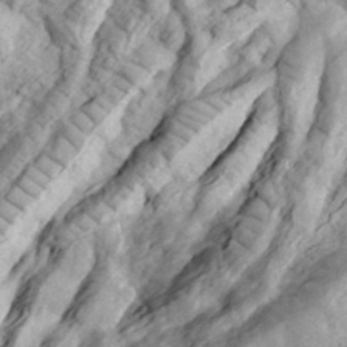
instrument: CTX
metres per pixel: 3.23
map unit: eHh
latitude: 36.1578
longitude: -79.3293
